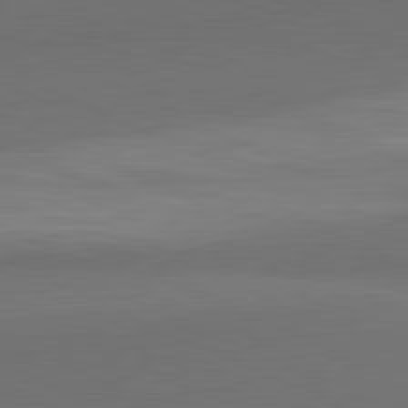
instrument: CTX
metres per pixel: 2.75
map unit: lApd
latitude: 82.1388
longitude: 157.7666
